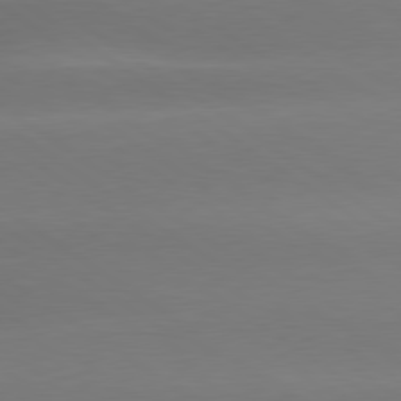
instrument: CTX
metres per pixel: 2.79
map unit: lApd
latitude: 79.5560
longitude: -134.4601
